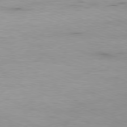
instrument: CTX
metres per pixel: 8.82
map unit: Ap
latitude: -80.9920
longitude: -90.1389
